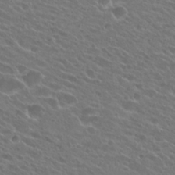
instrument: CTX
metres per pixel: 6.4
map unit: Hto
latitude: 24.3278
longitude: -37.9906
